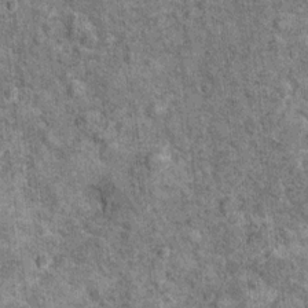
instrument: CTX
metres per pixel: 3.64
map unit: Ht
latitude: 11.0459
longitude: -38.4223
